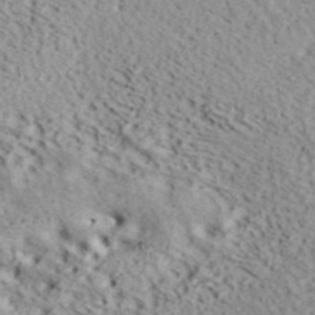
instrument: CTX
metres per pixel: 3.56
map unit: ANa
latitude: 40.2900
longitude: 30.6518
